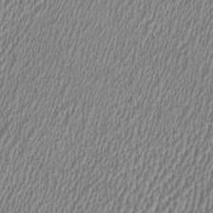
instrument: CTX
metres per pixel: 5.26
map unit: HNhu
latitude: 0.0822
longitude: -0.6112
